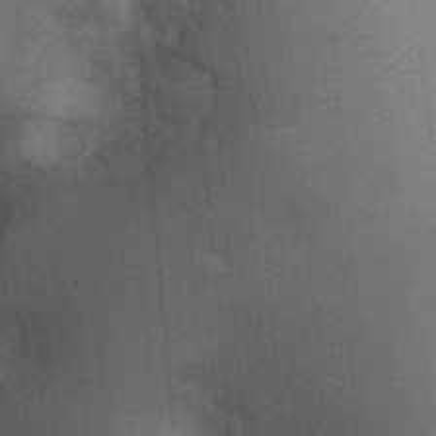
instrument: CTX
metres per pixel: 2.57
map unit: Ht
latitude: -3.0675
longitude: -15.5560
